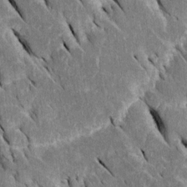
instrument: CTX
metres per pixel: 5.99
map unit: Htu
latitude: -0.3118
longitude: 149.1998
